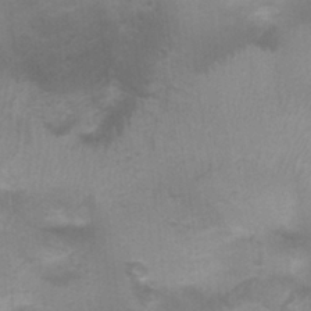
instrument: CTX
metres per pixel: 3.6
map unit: Ht
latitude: -0.0850
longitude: -17.0270
